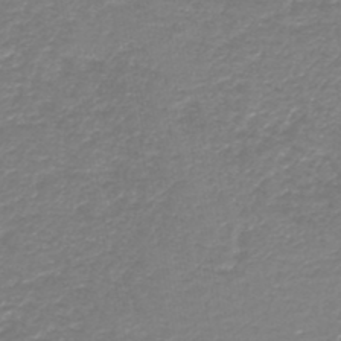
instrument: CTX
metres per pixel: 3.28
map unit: HNb
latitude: -45.9556
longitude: 52.7274
